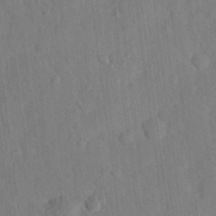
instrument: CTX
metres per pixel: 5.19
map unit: eHh
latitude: 24.6868
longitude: -80.2145
